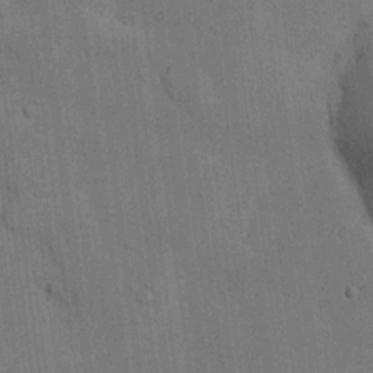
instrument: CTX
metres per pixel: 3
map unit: HNhu
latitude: 14.8569
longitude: 11.5966
